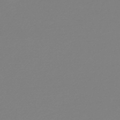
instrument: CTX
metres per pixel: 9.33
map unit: lHb
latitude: -45.8800
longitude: 65.8989
